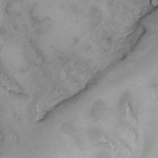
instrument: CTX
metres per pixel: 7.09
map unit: Nhe
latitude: -1.2754
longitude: -58.4223
